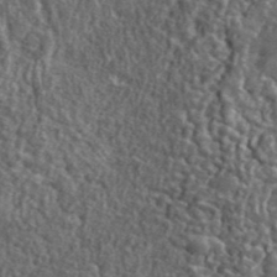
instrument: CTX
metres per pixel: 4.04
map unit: lHvf
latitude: 41.3292
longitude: -89.5938
